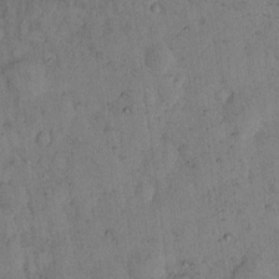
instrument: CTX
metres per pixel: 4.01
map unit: eHh
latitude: 15.9339
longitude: -63.9906
